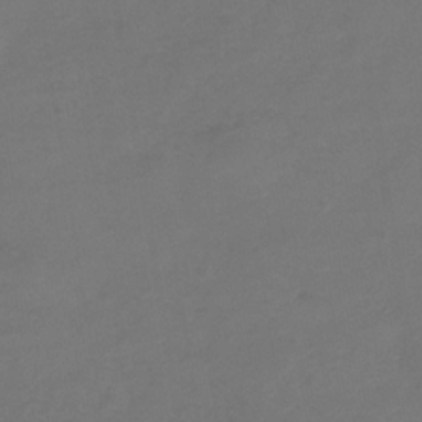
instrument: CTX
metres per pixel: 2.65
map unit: Nhe
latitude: -37.3320
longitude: -90.4790
